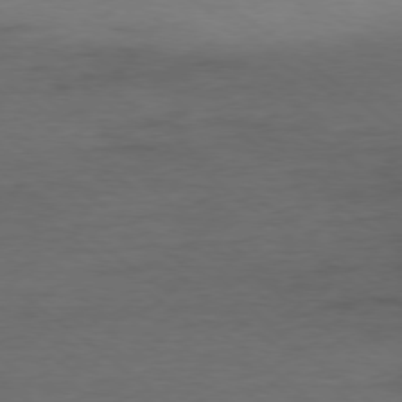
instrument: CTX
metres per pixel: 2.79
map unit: Ap
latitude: -78.4440
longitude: -92.2333
